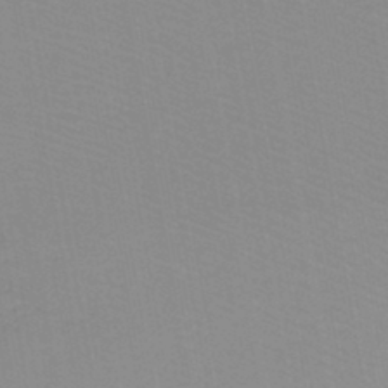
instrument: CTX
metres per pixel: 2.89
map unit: lHb
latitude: -44.1228
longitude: 53.2753
